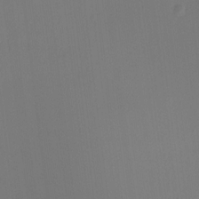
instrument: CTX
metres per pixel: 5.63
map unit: HNhu
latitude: 7.4048
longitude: 10.5007
